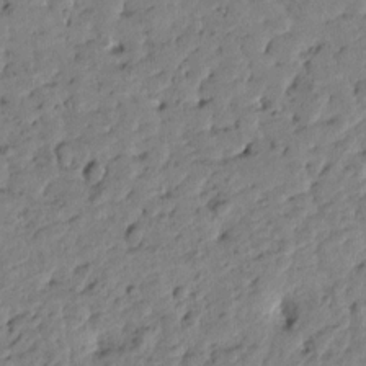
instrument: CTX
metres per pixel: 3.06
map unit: Htu
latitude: -0.6897
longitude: -179.2159
